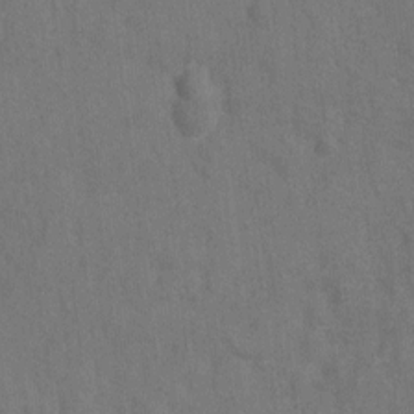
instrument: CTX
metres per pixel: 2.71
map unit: Hto
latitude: -0.2173
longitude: -34.0444
